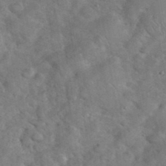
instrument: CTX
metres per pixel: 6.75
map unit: eHh
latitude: 37.6694
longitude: -64.7624
